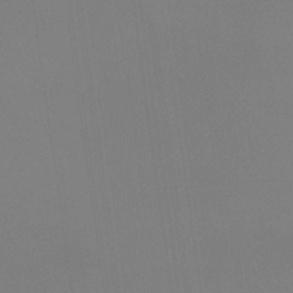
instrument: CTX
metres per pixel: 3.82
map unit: eHb
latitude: -37.9178
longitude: 75.0487
